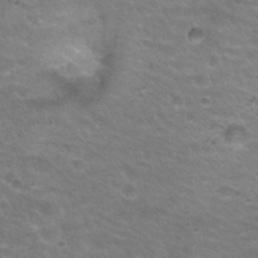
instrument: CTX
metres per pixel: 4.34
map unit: Hto
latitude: 25.7638
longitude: -30.1200
